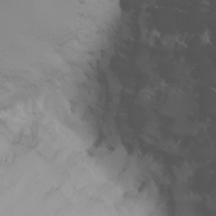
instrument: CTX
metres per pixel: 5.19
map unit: Nhu
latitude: -4.6518
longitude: -90.8191
